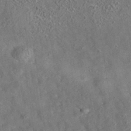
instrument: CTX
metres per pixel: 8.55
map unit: eAb
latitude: 35.3292
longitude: 109.0864
